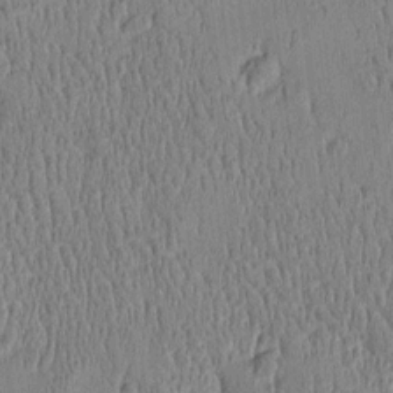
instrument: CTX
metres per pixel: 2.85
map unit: Htu
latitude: -5.1242
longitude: 175.1809
